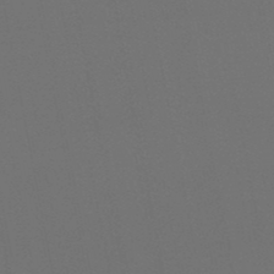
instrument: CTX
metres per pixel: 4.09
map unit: lHb
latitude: -47.9556
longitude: 68.8974
